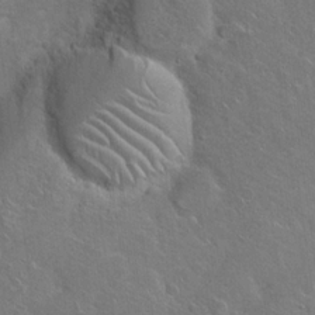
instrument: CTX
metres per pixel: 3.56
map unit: Hto
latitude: 19.7449
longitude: -49.3482
